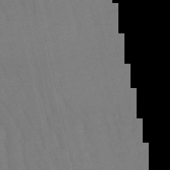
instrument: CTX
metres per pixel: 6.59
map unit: eHb
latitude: -49.5777
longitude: 76.7274
